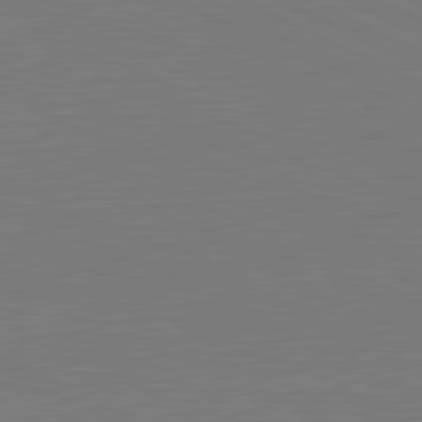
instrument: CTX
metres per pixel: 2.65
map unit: lApd
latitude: 81.4615
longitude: 150.3684
